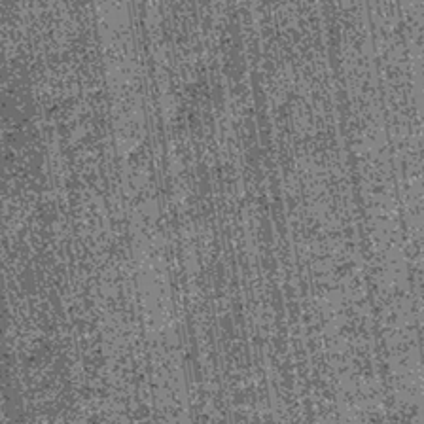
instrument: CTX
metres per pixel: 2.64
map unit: lHb
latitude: -39.6533
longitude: 67.5588
